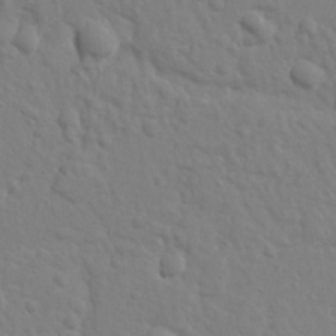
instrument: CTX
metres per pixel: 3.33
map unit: Ave
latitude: 18.5545
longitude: -133.3860
